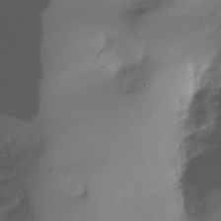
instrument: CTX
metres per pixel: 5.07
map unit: Nhu
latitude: -28.2928
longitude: -59.7072
